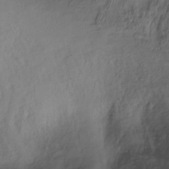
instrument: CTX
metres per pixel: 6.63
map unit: Ht
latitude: -15.9556
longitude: -42.1389
